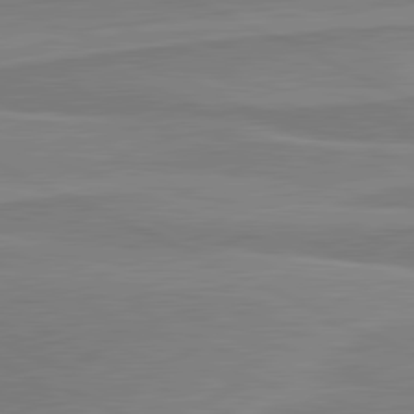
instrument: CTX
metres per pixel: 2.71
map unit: lApd
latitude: 81.2159
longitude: 170.0661
